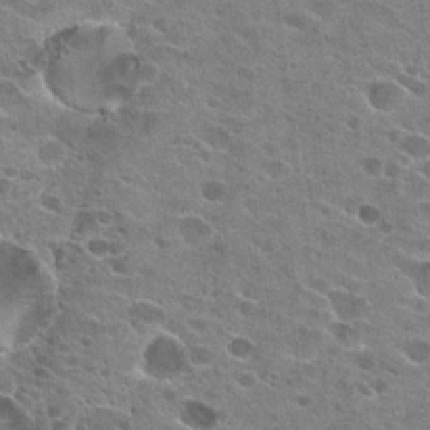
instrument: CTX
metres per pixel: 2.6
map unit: Hto
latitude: 23.7261
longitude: -42.3656
